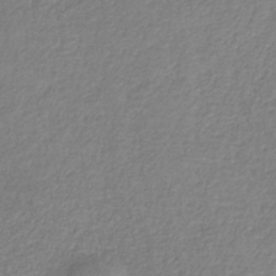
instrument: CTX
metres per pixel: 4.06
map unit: HNb
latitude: -34.4251
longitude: 55.8989
